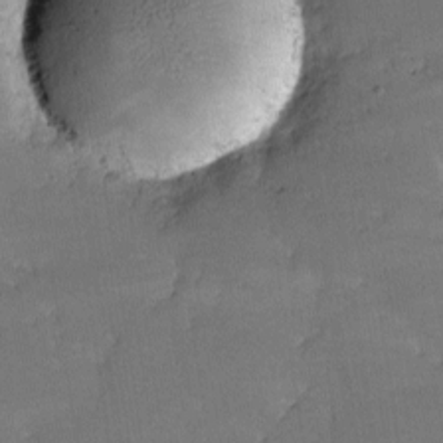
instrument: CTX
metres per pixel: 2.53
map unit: lHvf
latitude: -9.6344
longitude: -101.9339
